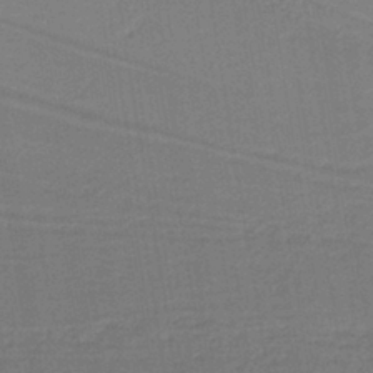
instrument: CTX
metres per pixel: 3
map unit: lHb
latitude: -38.5763
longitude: 55.1053
